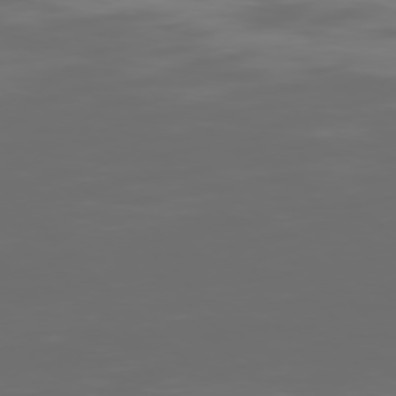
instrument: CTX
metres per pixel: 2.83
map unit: Ap
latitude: -77.5777
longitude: -62.8002
